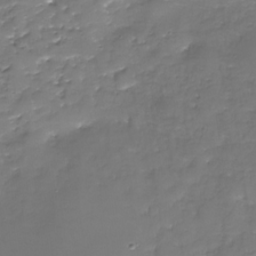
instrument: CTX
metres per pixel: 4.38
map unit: Nhu
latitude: -29.1998
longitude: -65.0080
